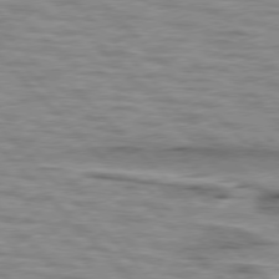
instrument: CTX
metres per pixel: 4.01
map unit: lApd
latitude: 76.8002
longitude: -77.6505
